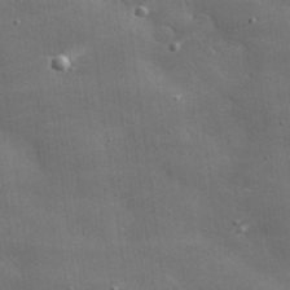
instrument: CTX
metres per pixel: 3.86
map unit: lHvf
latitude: 32.2145
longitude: -92.4412
